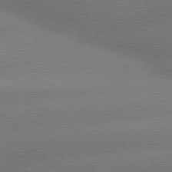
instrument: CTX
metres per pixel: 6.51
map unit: lApd
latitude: 80.1200
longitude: -149.7450
